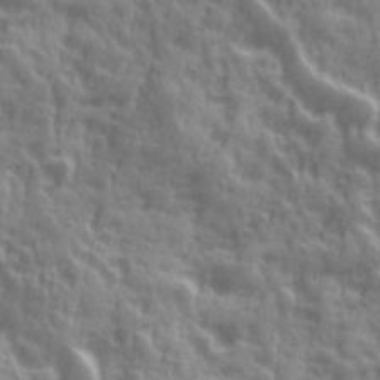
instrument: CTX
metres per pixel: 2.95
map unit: Ave
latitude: 19.4426
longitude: -132.1389
